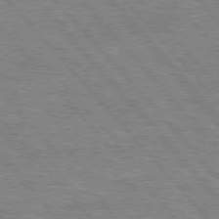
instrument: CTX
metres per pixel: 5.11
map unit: lApd
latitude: 76.1577
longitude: -74.7246
